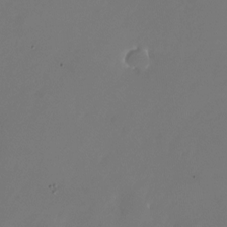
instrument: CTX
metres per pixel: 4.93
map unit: Nhu
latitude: -25.7100
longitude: -71.6883
